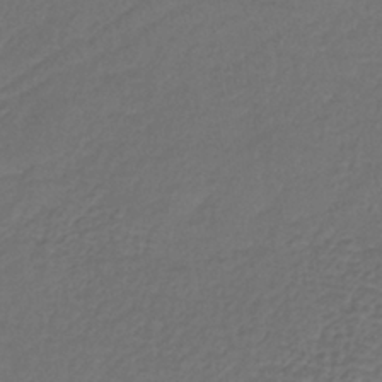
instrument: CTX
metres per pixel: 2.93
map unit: lHb
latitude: -39.8234
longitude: 63.8044
